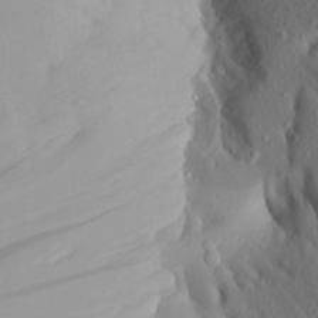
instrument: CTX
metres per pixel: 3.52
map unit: Aa
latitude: 20.9514
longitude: -146.5735
